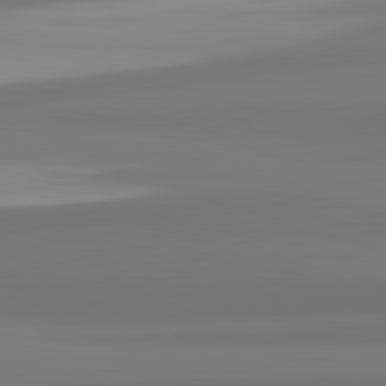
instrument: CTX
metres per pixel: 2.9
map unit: lApd
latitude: 82.2144
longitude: 174.8030
